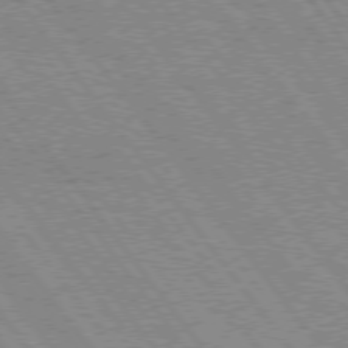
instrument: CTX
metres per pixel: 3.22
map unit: Hpe
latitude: 75.3671
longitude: -149.2348
